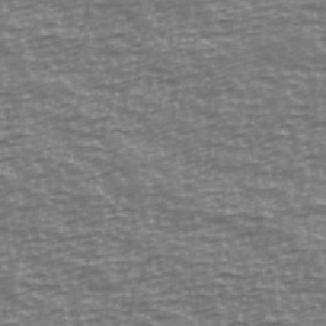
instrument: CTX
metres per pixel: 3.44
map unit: Ave
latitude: 40.3467
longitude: -114.1010
